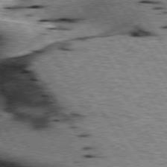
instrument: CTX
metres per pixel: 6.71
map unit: lApd
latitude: 75.8017
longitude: -59.7639
